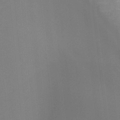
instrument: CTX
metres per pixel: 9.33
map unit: Ht
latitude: -4.3495
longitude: -61.9717
